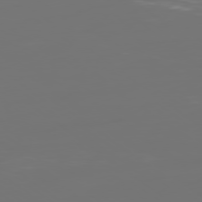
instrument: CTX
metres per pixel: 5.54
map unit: Ap
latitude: -79.3509
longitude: -60.0444
